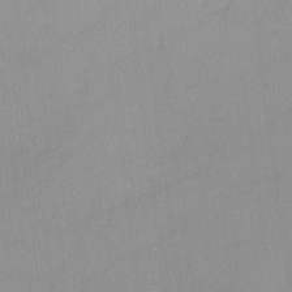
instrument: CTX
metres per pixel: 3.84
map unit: lHvf
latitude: -12.3117
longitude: -99.4237
